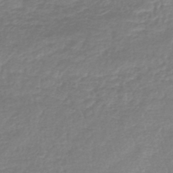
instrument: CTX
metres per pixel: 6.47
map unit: lHb
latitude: -41.5966
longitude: 70.7274
